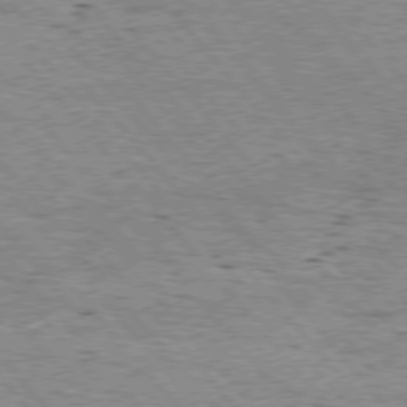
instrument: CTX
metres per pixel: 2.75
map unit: Hpe
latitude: 75.5749
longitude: -135.5182
